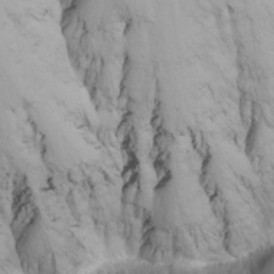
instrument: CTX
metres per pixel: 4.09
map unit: Nhu
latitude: -5.0675
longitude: -86.4223
